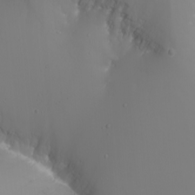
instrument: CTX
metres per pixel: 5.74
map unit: Nhu
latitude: -7.4265
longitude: -82.7813
